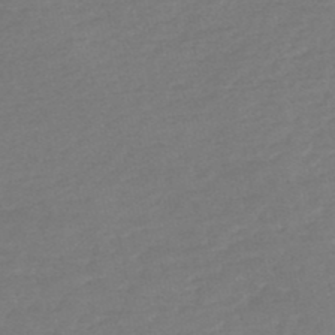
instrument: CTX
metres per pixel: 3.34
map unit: HNb
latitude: -48.8786
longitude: 58.2361
